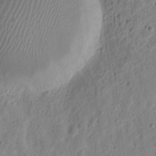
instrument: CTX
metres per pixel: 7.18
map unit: eHh
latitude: 9.8206
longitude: -73.9151
